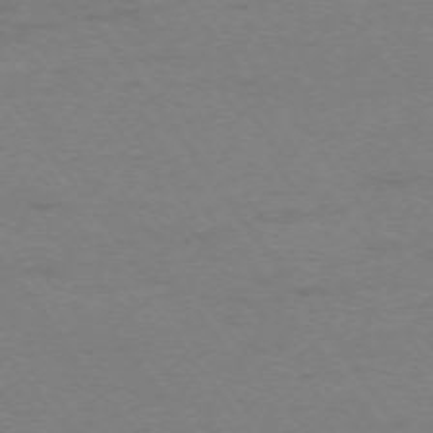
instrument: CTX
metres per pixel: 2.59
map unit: Ap
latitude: -74.2362
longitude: -79.1403
